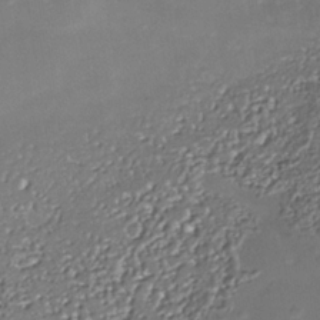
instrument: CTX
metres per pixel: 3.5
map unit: Nhe
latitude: -36.1605
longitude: -92.0822
